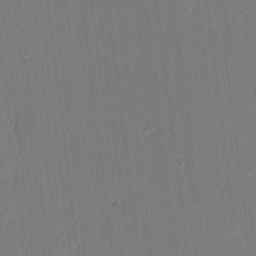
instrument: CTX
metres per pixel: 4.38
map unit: lAa
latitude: 13.1970
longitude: -107.2726
